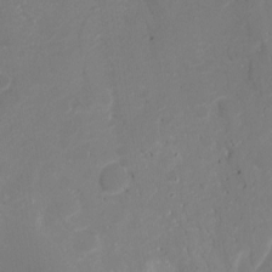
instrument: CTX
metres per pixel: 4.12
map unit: Nhu
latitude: -8.4440
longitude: -41.6127
